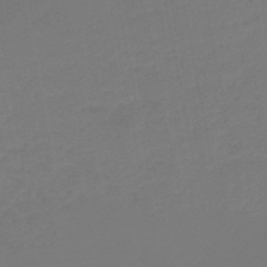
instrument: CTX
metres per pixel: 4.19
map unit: HNb
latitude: -46.7463
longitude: 55.9556
